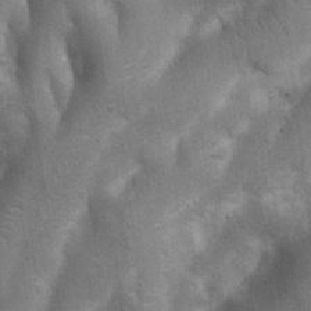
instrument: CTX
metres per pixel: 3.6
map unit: Nhu
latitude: 7.2726
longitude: -22.7246
